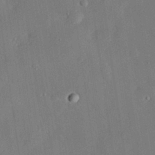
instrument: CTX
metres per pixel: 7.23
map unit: eHh
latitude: 29.5938
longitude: -81.4237
